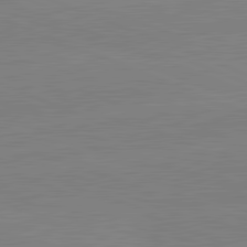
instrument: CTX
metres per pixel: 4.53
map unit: lApd
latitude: 82.0633
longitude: -157.1592
